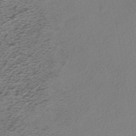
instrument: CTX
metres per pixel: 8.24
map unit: HNhu
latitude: -40.7841
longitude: 104.2361
